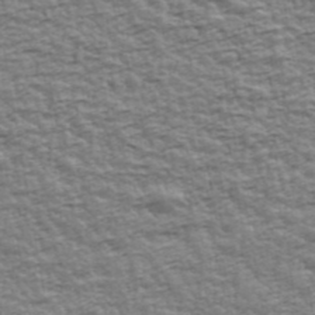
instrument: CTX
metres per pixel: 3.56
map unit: Ave
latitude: 42.8569
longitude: -112.3467
